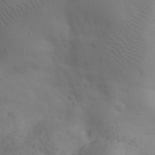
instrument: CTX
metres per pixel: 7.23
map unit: eHh
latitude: 30.3657
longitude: -68.4223
